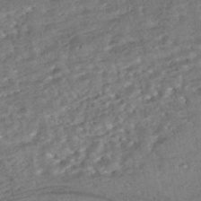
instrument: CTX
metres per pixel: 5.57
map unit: ANa
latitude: -43.5399
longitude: 108.0472
